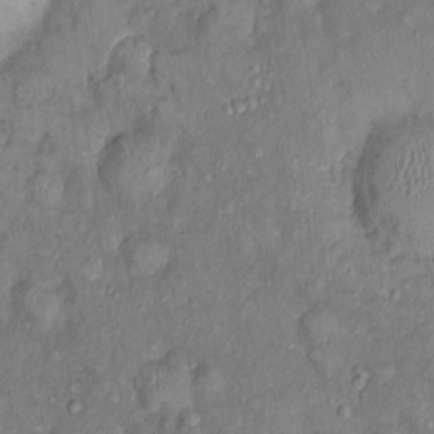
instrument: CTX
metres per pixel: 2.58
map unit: Nhu
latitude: 0.9513
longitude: -14.4979
